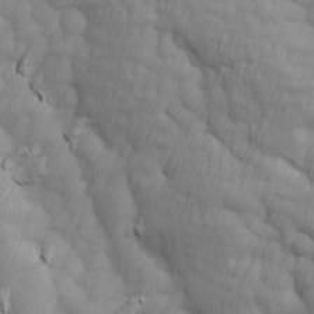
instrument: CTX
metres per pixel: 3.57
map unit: Ave
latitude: 13.6127
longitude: -105.5938
